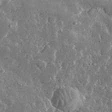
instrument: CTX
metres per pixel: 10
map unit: lHvf
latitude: 32.0444
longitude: -90.2711
